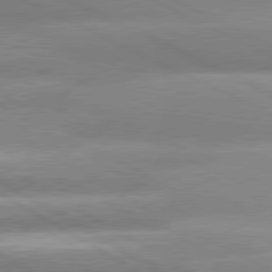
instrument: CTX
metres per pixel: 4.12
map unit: lApd
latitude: 80.5168
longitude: -137.1215
